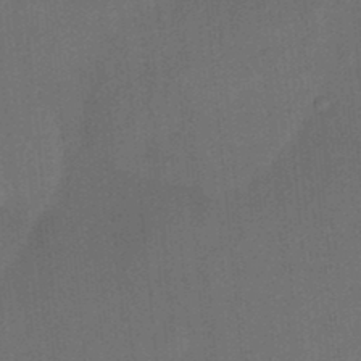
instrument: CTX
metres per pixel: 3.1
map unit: HNhu
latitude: 12.5735
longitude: 10.9542
